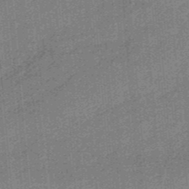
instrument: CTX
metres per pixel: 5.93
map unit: HNb
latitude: -36.5007
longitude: 57.4643
